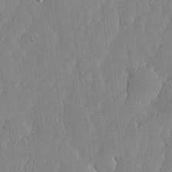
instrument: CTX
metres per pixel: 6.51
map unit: lHvf
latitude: 17.2348
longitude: -114.8946
